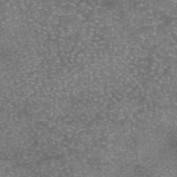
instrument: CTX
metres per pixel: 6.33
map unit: eAb
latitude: 46.1389
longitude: 123.6533
